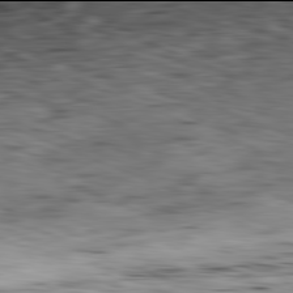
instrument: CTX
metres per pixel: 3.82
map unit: Ap
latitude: -82.0094
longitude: -70.8191
